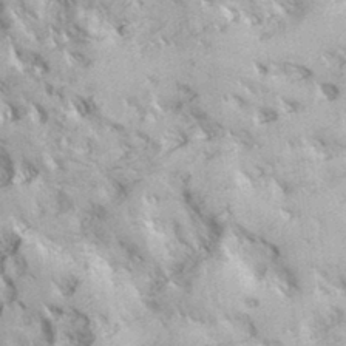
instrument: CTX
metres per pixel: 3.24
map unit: Hve
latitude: 32.0255
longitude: 148.5763
